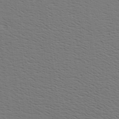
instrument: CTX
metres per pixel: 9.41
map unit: Hve
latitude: 3.2537
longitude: -125.4426
